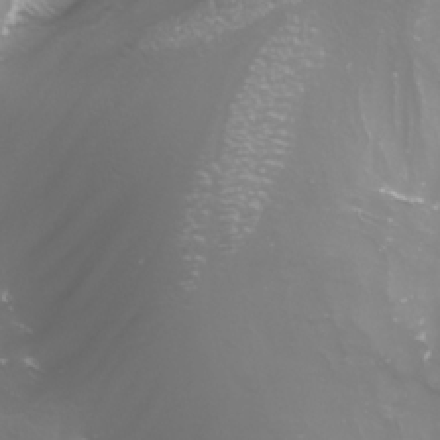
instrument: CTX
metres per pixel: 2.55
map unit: Nhu
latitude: -8.3873
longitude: -94.2712
